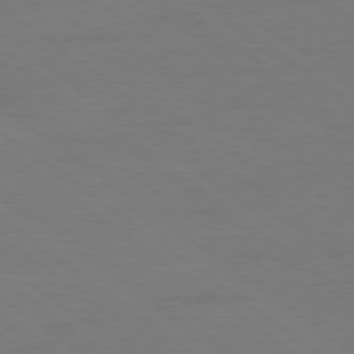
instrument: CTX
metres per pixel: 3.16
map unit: Ap
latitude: -79.1431
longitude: -54.1767
